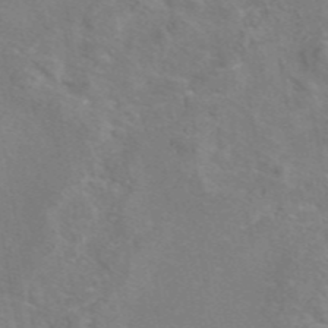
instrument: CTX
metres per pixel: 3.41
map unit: eAb
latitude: 45.6883
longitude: 109.3132
